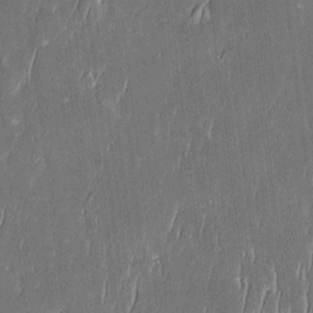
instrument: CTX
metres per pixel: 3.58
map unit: Htu
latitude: -5.8044
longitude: 175.3320
